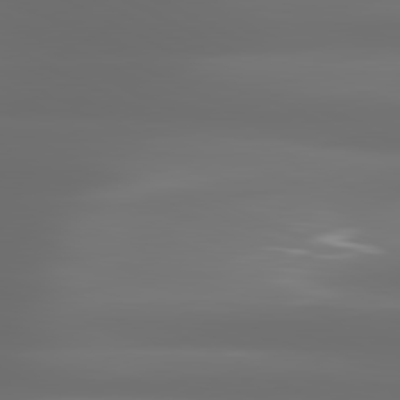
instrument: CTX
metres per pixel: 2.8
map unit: lApd
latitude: 80.9892
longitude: -136.1578
